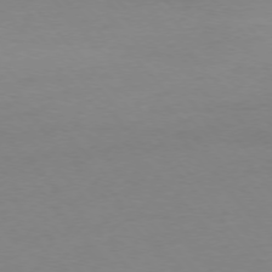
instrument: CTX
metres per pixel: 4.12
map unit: Ap
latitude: -76.5385
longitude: -71.9906
